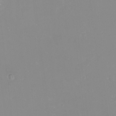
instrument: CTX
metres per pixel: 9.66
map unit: eHh
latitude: -4.2550
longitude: -76.2900
